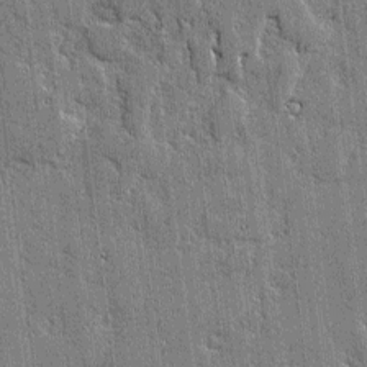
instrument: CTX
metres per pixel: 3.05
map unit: lAvf
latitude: -1.3510
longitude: -106.4412
